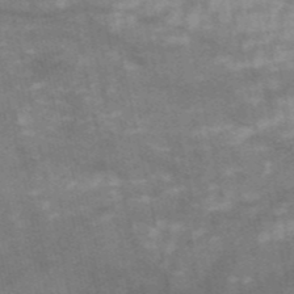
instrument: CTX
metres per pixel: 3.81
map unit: HNb
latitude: -54.3117
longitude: -43.8961
